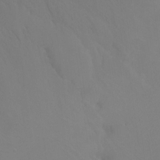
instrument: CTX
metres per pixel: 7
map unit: Htu
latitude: -14.7275
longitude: -47.6316
